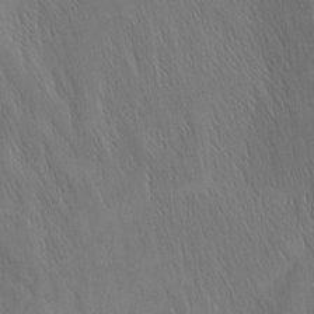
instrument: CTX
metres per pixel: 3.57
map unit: Nhu
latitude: -4.7274
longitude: -150.9513
